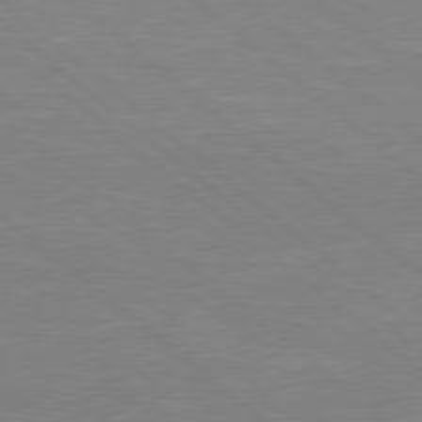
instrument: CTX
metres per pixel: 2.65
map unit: Hpe
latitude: 78.3845
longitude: -125.7449
